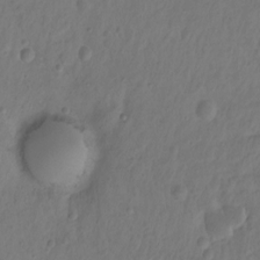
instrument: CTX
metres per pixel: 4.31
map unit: Hto
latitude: -12.6141
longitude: -39.7261
